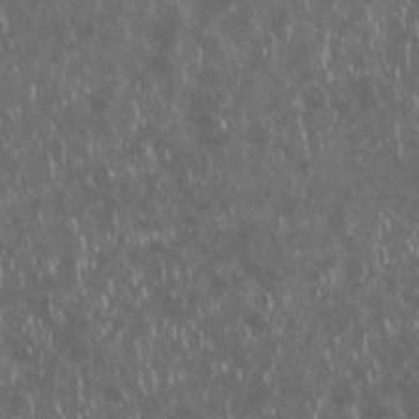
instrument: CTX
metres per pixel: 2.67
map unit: Nhu
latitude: 29.3670
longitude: -59.6694
